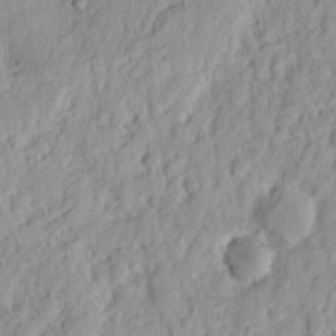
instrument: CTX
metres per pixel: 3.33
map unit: Nhu
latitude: 13.1025
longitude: -73.7261
